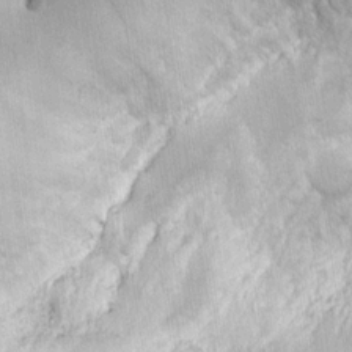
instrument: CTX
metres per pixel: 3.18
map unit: Ht
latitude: 7.7261
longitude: -75.6505
